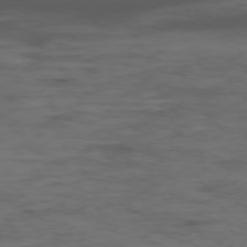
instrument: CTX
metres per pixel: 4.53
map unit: Hpe
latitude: -75.6344
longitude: -19.9717
